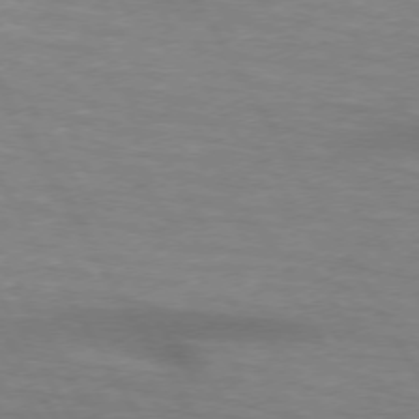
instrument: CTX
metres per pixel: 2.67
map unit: lApd
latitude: 73.8395
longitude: -52.6869
